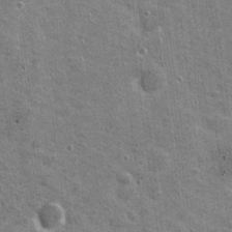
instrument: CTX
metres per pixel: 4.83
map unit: Nhu
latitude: 19.9906
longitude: -30.4790
